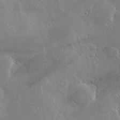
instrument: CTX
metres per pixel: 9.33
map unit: Hve
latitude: 28.9325
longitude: -92.1011
